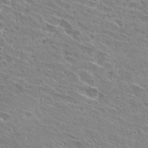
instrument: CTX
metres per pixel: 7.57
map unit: Hto
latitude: 28.1578
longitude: -44.2522
